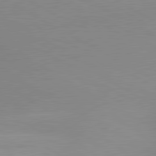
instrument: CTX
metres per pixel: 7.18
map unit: lApd
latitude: 80.8191
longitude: 135.9367
